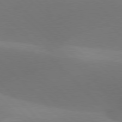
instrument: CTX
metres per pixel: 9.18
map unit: lApd
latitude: 77.4615
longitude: -51.0836
